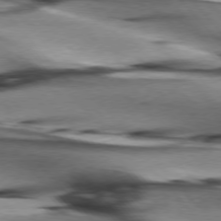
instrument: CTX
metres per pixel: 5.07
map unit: lApd
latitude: 76.1766
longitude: -64.7057
